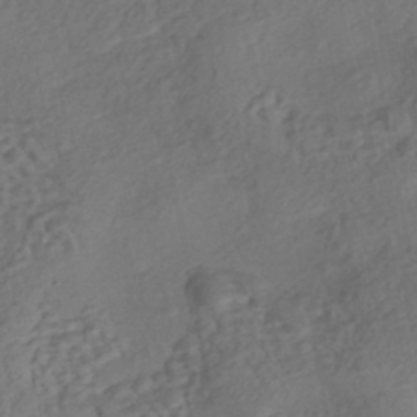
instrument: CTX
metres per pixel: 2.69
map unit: eHh
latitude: -43.0864
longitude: 120.6896
